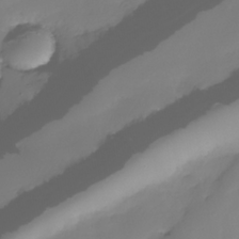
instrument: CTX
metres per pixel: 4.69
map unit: Nhe
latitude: -35.3699
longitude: -144.1955
